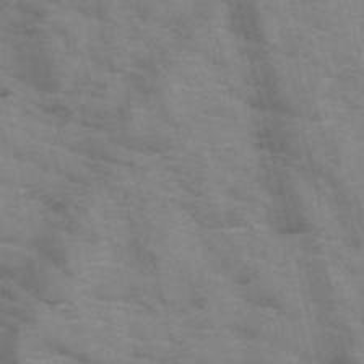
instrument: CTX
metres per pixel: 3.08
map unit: HNb
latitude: -47.5210
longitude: -48.0255
